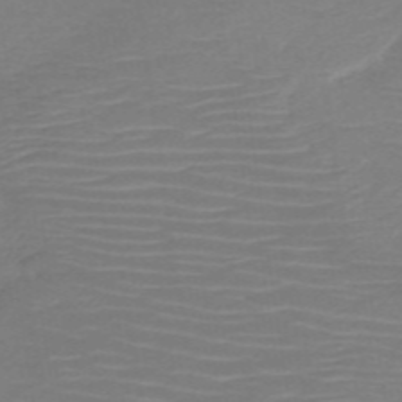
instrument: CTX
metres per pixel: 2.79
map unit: HNb
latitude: -50.3684
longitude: -45.5182
